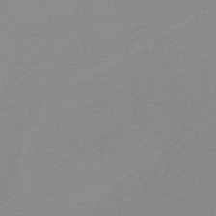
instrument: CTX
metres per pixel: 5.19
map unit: lHb
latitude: -48.3118
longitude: 65.1620
